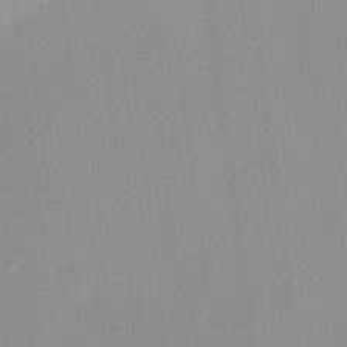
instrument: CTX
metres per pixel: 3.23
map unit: HNhu
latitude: 7.5749
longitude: 7.4265
